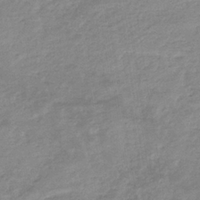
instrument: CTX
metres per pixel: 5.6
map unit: eHb
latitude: -35.9556
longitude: 77.3510
